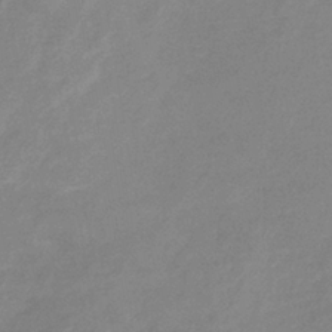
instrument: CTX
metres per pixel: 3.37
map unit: eHb
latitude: -36.8597
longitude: 74.5574
